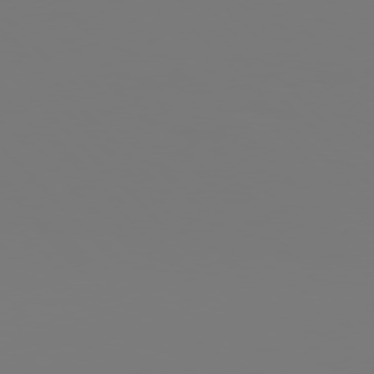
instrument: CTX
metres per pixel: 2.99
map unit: Hpe
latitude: 76.4412
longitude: -136.8569
